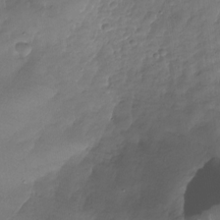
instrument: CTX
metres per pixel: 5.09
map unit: Nhu
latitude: -27.7288
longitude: -64.6490
